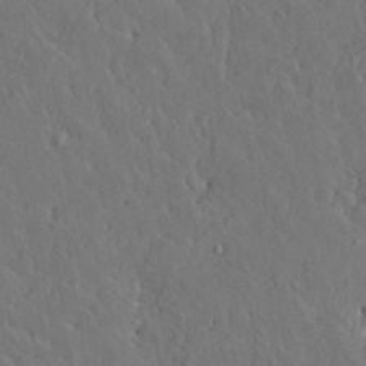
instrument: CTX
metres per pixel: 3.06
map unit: HNhu
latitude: 6.8191
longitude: -0.7246
